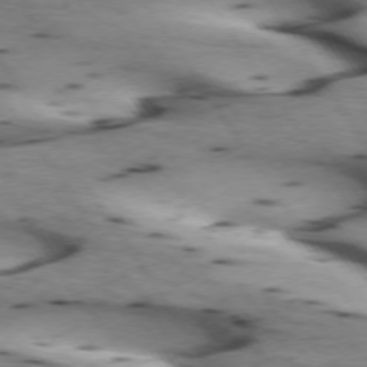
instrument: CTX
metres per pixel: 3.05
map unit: lApd
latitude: 73.0270
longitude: -53.4805
